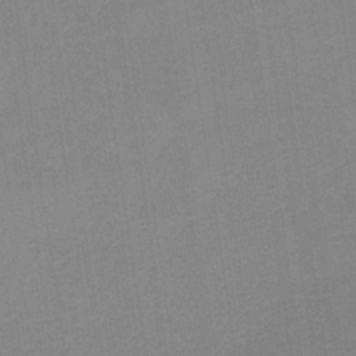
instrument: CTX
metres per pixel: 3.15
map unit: lHb
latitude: -34.9542
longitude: 64.9920
